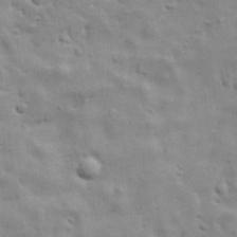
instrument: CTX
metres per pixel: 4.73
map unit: Ave
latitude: 17.5182
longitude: -133.0458
